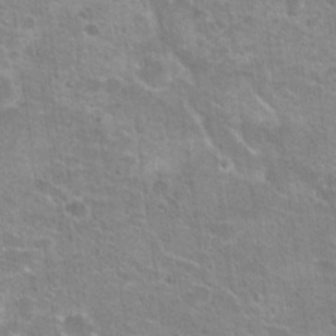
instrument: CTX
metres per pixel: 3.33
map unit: Hto
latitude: 20.9514
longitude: -42.7624
